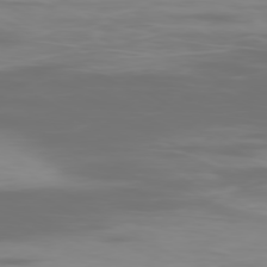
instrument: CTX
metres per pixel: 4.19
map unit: Ap
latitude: -80.0661
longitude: -61.2726
